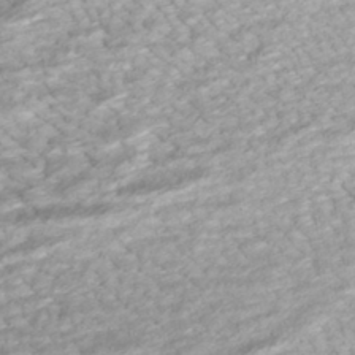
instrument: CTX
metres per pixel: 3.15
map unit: ANa
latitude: -41.8800
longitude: 109.4832
